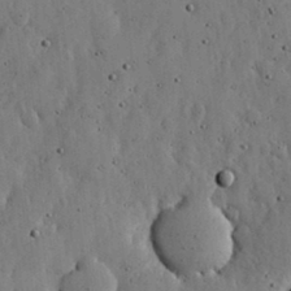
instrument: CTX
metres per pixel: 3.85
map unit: lHvf
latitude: 19.4426
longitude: -114.3089
